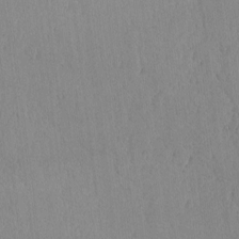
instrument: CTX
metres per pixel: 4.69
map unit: lAvf
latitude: -5.8044
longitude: -114.8946
